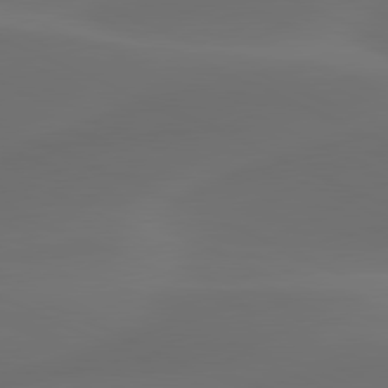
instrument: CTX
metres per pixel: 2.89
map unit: lApd
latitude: 80.5735
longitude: -82.9702
